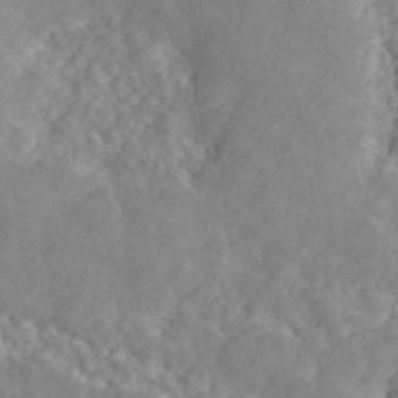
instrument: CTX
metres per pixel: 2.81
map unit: ANa
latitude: 46.2901
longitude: 50.0661
